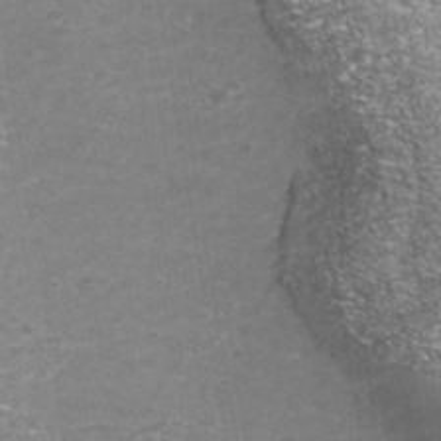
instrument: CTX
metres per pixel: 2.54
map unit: Nhu
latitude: -41.2754
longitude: -84.9703
